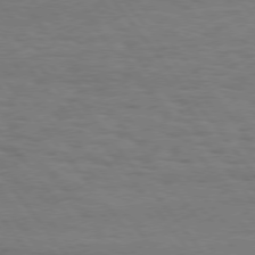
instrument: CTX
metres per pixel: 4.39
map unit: Hpe
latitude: 75.1214
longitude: -136.9325
